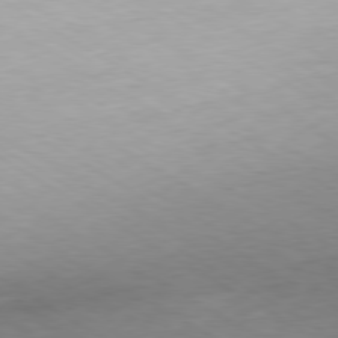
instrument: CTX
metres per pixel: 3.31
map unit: Hpe
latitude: -80.3118
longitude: 20.1605
